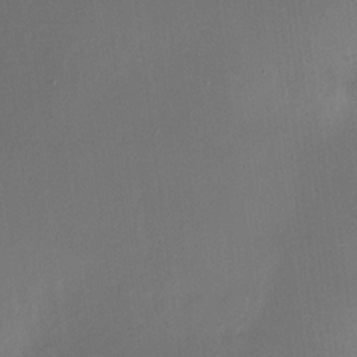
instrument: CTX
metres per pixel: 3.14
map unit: HNhu
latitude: 8.3845
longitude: -0.1955
